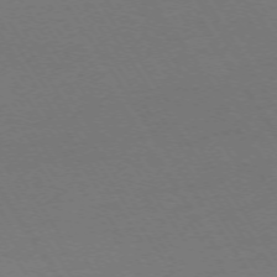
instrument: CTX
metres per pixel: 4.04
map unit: Ap
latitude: -73.3509
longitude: -72.0633
